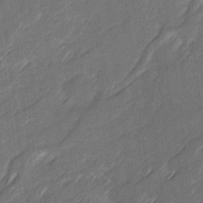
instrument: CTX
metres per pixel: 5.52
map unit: Ave
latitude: 16.3845
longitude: -136.2334
